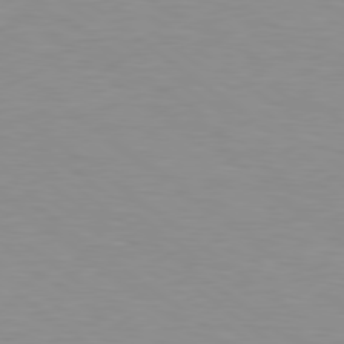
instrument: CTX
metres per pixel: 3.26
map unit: Hpe
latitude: 79.4427
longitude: -128.7246
